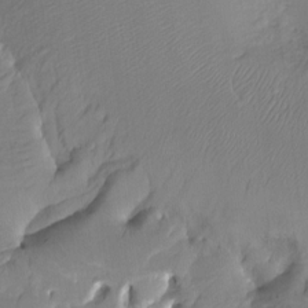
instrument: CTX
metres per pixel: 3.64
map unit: Ht
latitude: -6.7841
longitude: -32.0822
